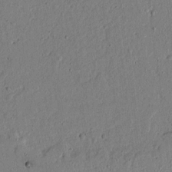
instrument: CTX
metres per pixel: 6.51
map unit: lAvf
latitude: 5.3859
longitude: 169.2565
